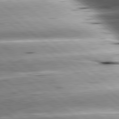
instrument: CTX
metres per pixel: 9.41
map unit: lApd
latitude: 80.5168
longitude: -143.6505
